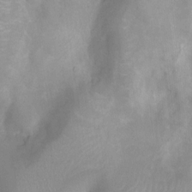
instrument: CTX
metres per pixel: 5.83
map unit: Nhu
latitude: 7.6127
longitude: -22.2711
